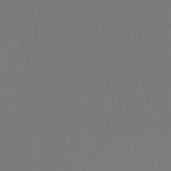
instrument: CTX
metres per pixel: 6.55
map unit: eHb
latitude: -51.1053
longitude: 77.5399
